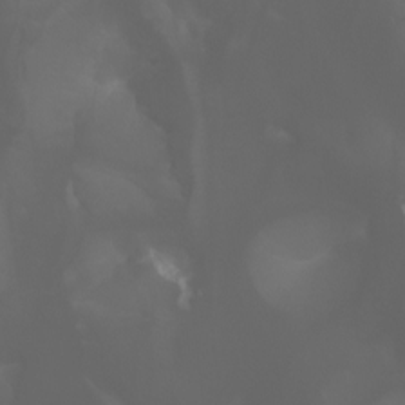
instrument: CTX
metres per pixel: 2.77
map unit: Aa
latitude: -5.8233
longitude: -72.1011
